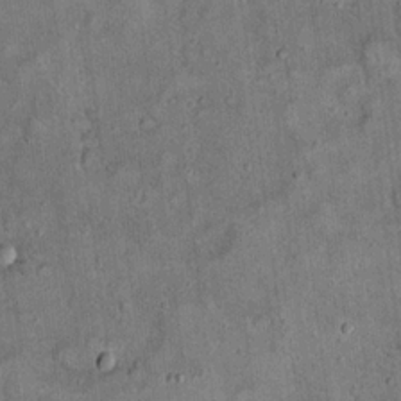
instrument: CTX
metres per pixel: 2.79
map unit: eHh
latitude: 19.3670
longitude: -60.5734
